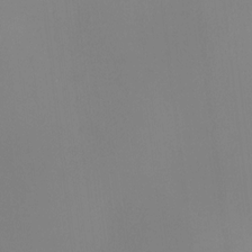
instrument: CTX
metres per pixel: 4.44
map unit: HNhu
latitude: 10.1011
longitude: 11.6911
